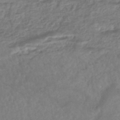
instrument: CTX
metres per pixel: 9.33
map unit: HNhu
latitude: -45.4265
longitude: 96.8408
